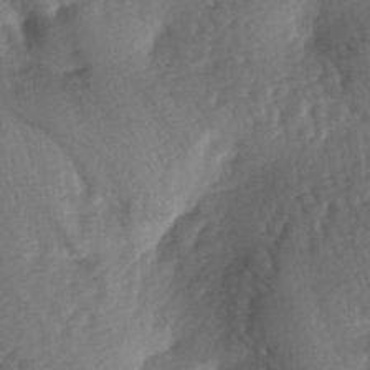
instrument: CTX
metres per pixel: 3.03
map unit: lAa
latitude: -5.8800
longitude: -126.8002
